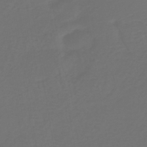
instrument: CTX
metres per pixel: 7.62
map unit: lHb
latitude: -39.5777
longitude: 63.0486
